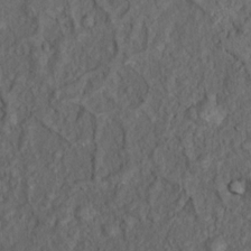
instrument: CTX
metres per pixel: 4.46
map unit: Nhu
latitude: 10.9892
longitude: -26.9136
